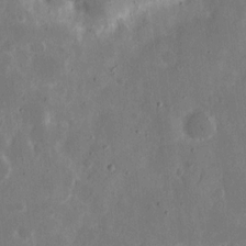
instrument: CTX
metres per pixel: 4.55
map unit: eHh
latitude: 9.4615
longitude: -69.1214
